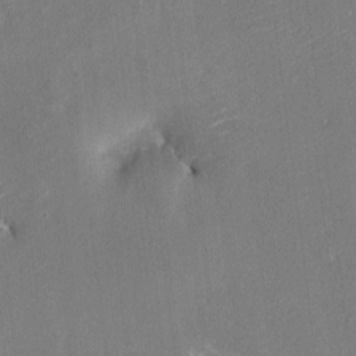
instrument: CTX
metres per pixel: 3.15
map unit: HNhu
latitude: 7.8394
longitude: 3.6532
